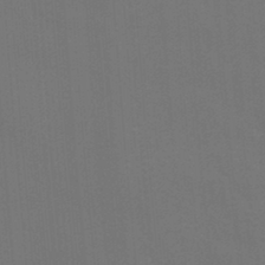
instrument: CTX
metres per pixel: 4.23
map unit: Ht
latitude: -6.1983
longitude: -26.5546
